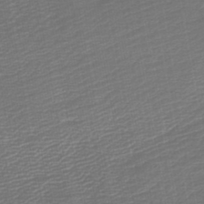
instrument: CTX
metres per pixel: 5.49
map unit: lHb
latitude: -45.3510
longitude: 60.9353
